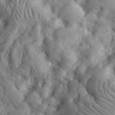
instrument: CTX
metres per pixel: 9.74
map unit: eHh
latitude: 32.9514
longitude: -68.3845
